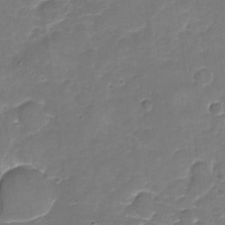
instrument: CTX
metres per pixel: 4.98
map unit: Nhu
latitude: -18.2739
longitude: -56.6868
